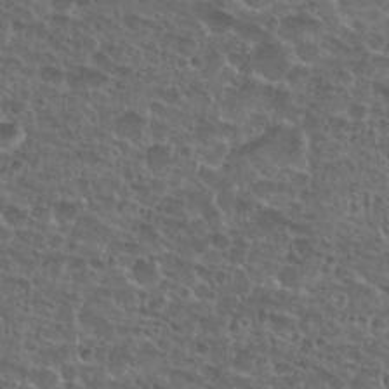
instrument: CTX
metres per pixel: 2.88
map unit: Nhu
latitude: 27.4427
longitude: -51.5938
